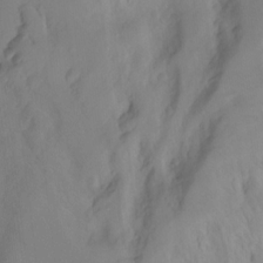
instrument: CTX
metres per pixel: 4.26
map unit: Htu
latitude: -7.1998
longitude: -47.6316
